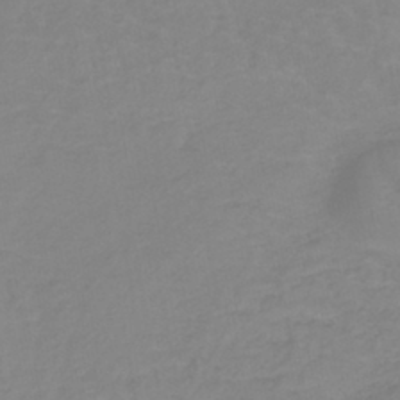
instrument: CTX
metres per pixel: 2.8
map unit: lHb
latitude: -40.6329
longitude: 65.1809
